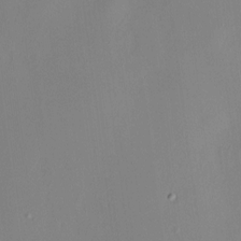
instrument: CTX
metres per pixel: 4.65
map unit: HNhu
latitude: 8.2334
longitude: 13.0487
